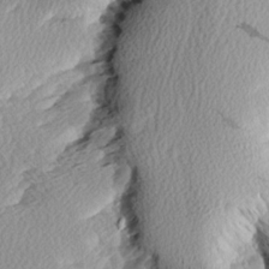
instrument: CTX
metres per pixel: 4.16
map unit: Aa
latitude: 8.3467
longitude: -141.3481
